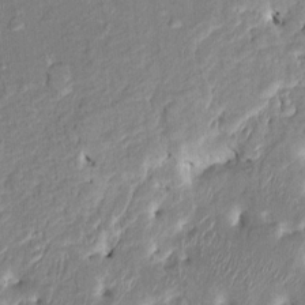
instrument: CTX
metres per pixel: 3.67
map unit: HNhu
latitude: 4.2900
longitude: -7.0269
